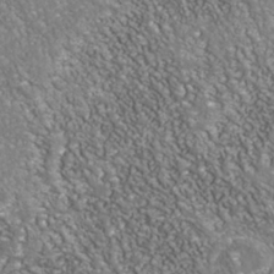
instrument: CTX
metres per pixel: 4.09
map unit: Nhu
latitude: -38.1039
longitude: -80.2900
